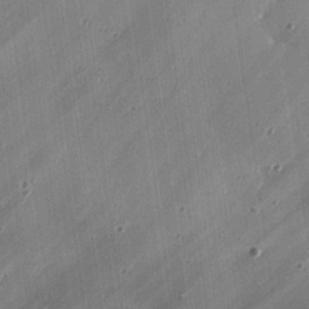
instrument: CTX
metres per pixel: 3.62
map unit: eHh
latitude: 25.1214
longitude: -90.0822
